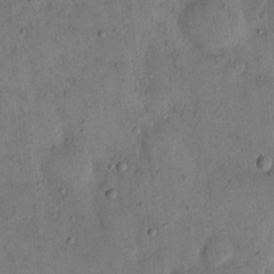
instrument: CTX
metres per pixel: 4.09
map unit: eHh
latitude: 14.1200
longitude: -67.6693
